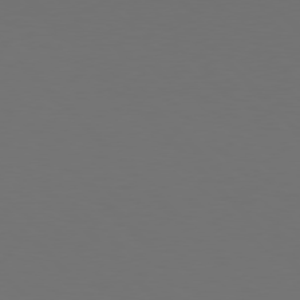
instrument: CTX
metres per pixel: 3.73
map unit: Hpe
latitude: 77.2726
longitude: -170.2333
